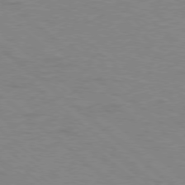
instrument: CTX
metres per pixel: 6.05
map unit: Ap
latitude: -78.7463
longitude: -68.3467
